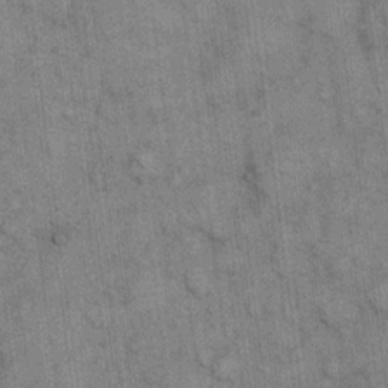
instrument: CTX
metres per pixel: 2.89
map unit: eHh
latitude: 15.7072
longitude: -66.0444
